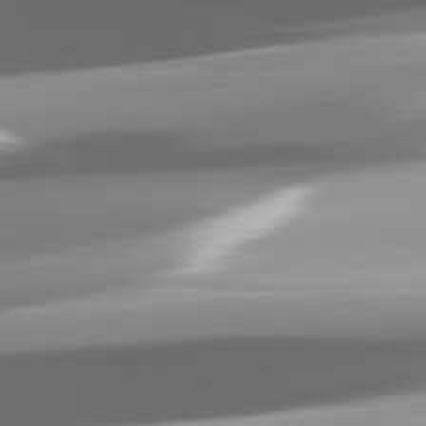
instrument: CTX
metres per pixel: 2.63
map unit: lApd
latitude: 82.4034
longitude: -147.8017
